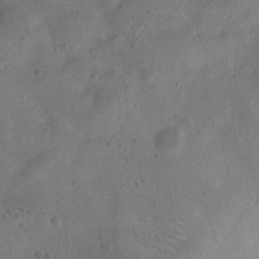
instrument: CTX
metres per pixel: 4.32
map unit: Ht
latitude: -11.3888
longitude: -21.2726
